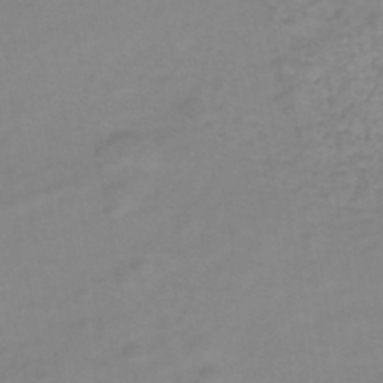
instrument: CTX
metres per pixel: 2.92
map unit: eHh
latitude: -46.2172
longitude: -29.5749
